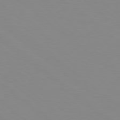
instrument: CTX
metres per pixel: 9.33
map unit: Hpe
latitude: 78.5735
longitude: -166.2333
